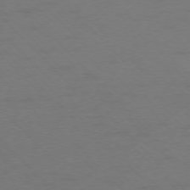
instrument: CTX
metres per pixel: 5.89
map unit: Ap
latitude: -77.2943
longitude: -71.7072
